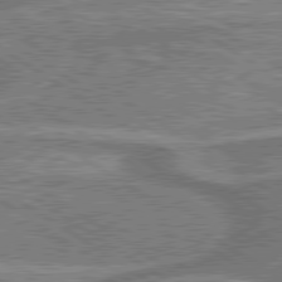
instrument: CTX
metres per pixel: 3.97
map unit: lApd
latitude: 79.8017
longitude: 174.7841
